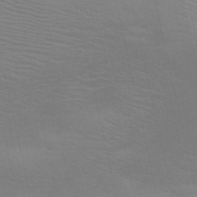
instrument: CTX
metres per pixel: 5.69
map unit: HNb
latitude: -51.5966
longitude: -44.7435
